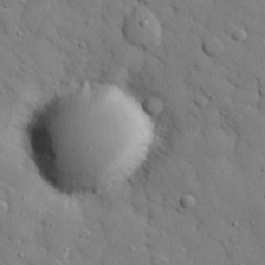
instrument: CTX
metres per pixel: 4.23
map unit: eHh
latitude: 26.7057
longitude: -78.3279
